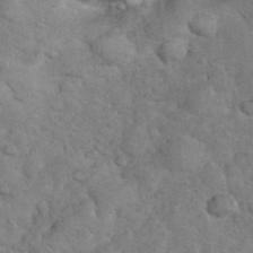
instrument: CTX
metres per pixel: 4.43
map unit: eHh
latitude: 36.5357
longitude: -65.2159
